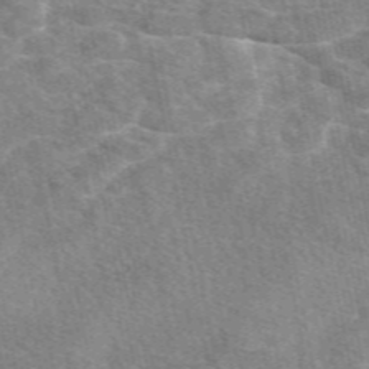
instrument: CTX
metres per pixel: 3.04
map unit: eAb
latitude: 49.7072
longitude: 119.9745
